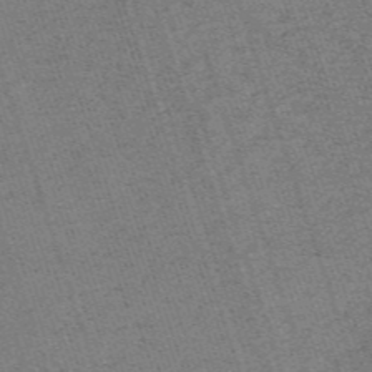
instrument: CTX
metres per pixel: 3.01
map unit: HNb
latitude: -56.1417
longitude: -44.6301
